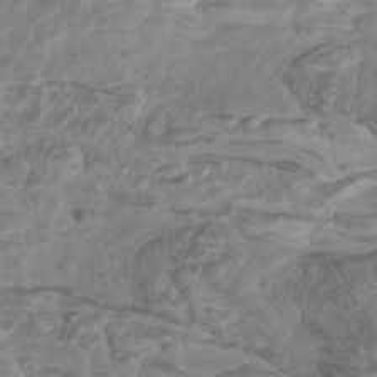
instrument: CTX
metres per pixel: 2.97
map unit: Htu
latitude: -6.6329
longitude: -74.8758
